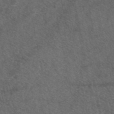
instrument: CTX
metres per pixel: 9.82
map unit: eAb
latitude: 47.4616
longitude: 111.4265
